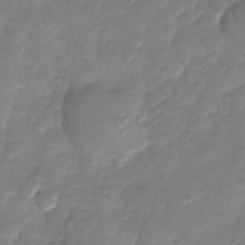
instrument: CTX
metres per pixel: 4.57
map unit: HNhu
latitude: -25.4265
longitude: 49.7478
